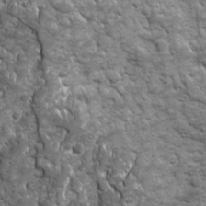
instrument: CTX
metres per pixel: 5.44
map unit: Ave
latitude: 16.4979
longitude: -132.7435
